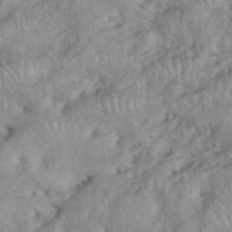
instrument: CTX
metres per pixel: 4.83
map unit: eHh
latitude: 39.1592
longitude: -56.2522
